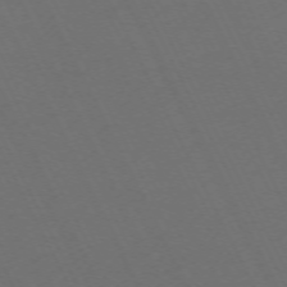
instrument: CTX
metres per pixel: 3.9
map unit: Hpe
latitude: -71.1242
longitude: 16.5385
